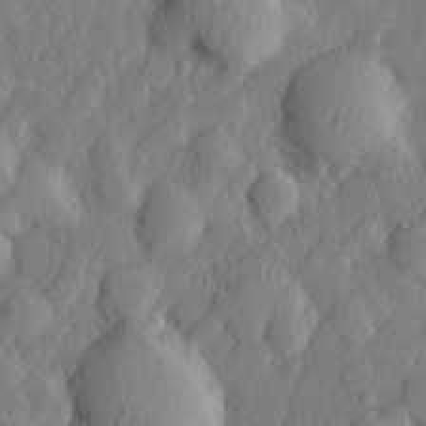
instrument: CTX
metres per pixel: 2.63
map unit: lHvf
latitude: 22.9514
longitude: 143.7099
